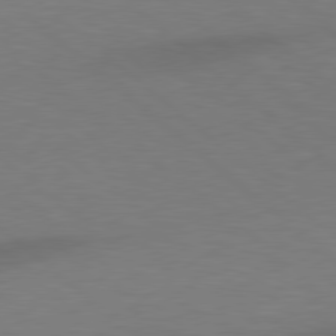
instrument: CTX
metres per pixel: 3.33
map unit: Hpe
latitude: 78.3845
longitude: -150.7246
